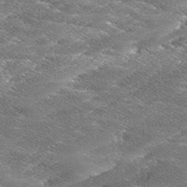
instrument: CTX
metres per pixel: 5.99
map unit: Ave
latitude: 16.9703
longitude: -136.8191
